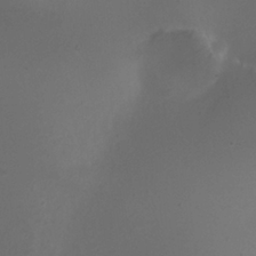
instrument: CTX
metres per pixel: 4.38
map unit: HNhu
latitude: 8.3845
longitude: -1.6882
